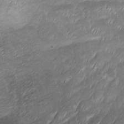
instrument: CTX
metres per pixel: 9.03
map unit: Ave
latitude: -8.4251
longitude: -123.0081
